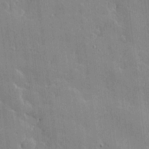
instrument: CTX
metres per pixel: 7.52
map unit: Htu
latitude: -7.7855
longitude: 176.0094
